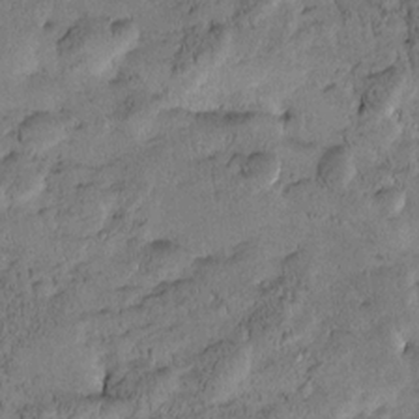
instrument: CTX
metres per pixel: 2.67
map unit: Htu
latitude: -3.8989
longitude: 173.4643
